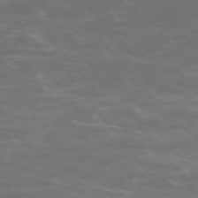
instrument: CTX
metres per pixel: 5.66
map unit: Ap
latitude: -74.4440
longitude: -74.9514
